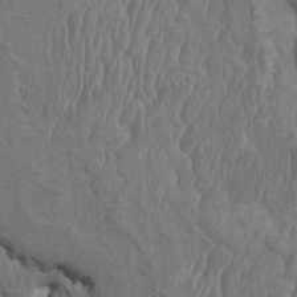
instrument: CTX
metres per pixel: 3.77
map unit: HNhu
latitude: 3.9339
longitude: -3.9906
